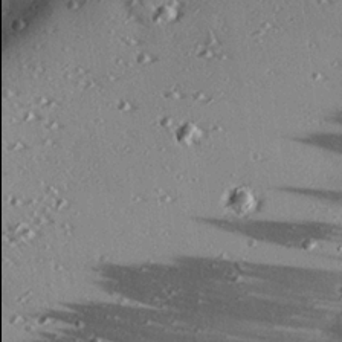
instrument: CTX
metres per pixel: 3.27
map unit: eHh
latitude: 22.9514
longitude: -89.9906
